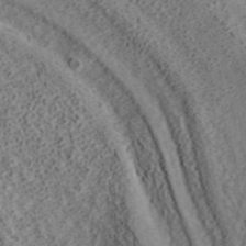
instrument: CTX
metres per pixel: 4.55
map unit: ANa
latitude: 42.4601
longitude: 18.4062
